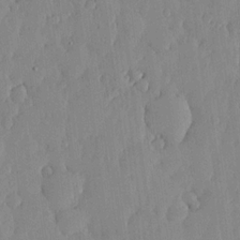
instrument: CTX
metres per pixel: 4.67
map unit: lHvf
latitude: 17.8772
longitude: -116.0255
